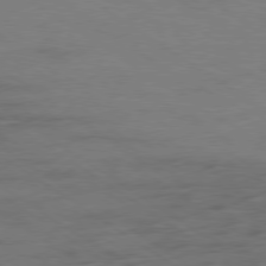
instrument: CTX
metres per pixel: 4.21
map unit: Ap
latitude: -79.8422
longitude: -53.4427
